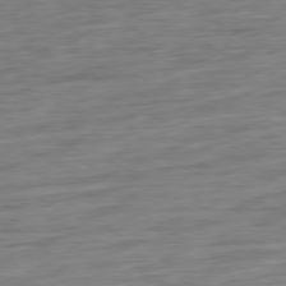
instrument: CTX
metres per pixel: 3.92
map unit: Ap
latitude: -80.3873
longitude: -67.8394
